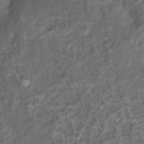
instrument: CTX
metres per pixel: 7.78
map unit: Nhu
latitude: 11.2537
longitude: -27.1025
